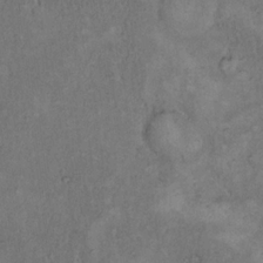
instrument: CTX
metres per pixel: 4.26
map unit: eHh
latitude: 17.5938
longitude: -62.4223
